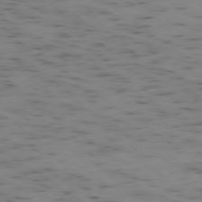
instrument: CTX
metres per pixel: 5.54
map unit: Ap
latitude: -79.1053
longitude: -72.6491
